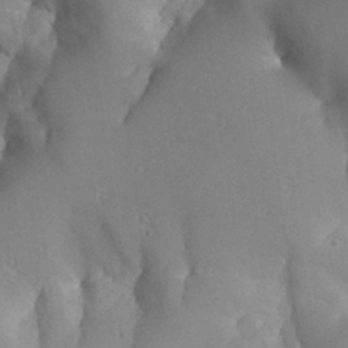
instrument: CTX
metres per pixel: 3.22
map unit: Aa
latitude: 27.8017
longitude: -128.9702
